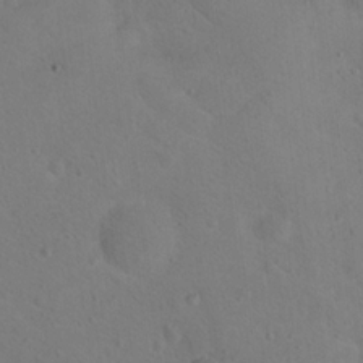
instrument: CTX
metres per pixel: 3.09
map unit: Nhu
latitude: 14.8947
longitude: -36.5924
